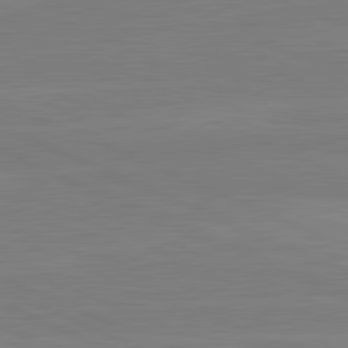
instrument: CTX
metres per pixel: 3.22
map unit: lApd
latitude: 82.0633
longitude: 167.0486
